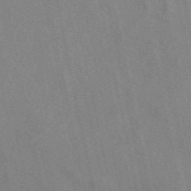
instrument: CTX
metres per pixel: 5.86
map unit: eAb
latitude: 50.0633
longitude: 116.2550
